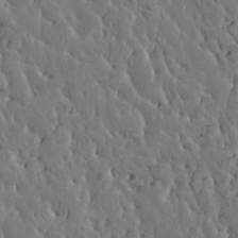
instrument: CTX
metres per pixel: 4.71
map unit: HNhu
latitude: 6.0633
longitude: -0.5168
